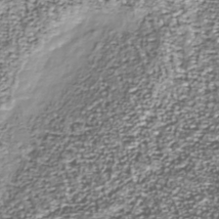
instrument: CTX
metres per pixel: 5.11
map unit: Nhu
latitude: -39.2376
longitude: -82.1577
